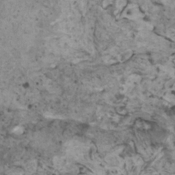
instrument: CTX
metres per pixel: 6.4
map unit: HNhu
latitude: 2.3656
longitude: 3.8422
